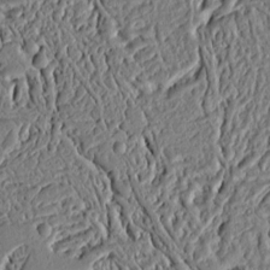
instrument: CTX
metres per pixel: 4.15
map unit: Ht
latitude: 10.1956
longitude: -75.2915
